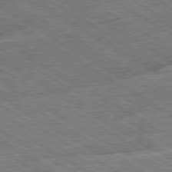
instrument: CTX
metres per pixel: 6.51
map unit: Ap
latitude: -79.9367
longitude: -79.6127
